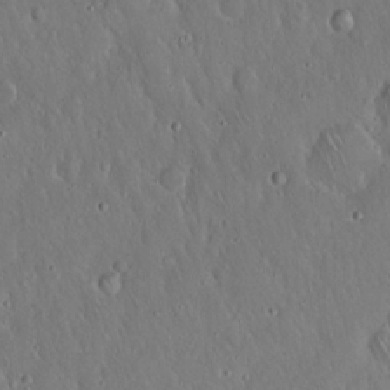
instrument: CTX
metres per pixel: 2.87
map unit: Hto
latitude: 16.7624
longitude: -57.5371
